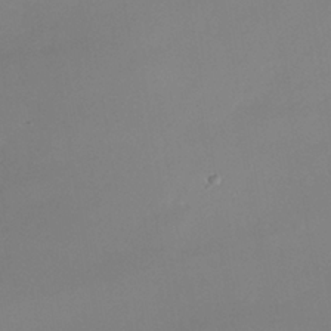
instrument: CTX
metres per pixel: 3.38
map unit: Nhe
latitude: -38.4629
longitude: -118.5545
